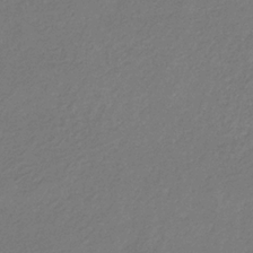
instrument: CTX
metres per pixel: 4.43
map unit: eHb
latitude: -30.4629
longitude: 70.9920
